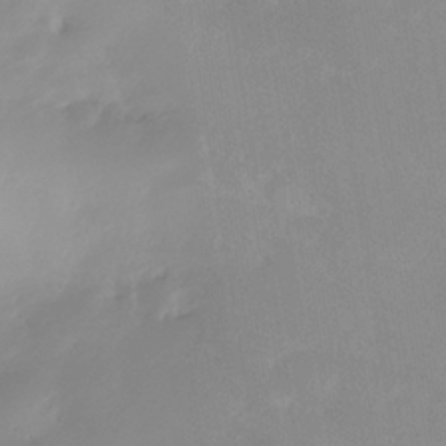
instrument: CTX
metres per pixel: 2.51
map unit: Nhe
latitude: -37.4076
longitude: -113.2537
